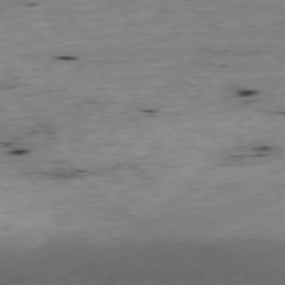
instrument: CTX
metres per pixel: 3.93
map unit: Ap
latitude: -77.9745
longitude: -88.8947
